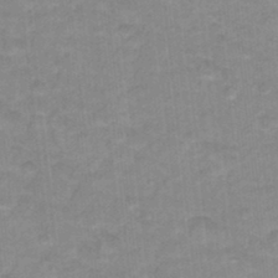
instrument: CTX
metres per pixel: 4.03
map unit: Hto
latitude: 17.1781
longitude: -35.0269
